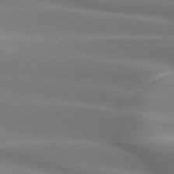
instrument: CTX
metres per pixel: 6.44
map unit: lApd
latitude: 73.3860
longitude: -49.6694
